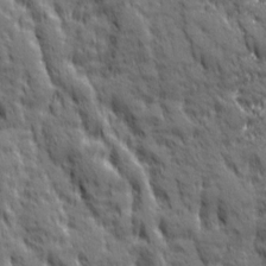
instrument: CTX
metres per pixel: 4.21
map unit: Ave
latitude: 19.8205
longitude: -134.2522
